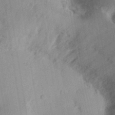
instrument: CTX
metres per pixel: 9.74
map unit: Ht
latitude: 13.6883
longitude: -74.8002
